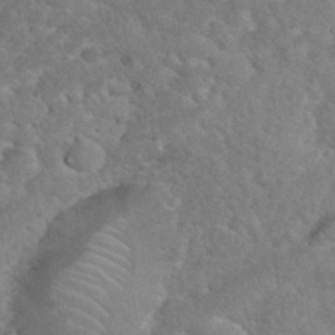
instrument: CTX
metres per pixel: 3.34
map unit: eHh
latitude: 35.3103
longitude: -64.3845
